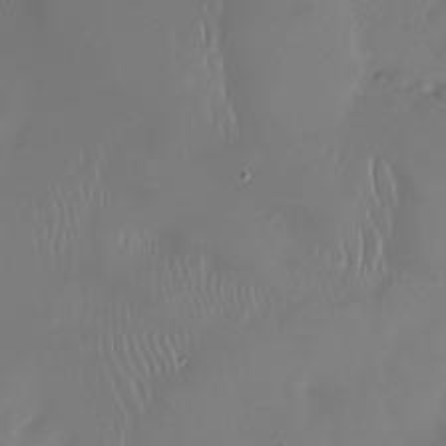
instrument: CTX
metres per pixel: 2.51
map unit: Nhu
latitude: -27.1431
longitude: -60.9513
